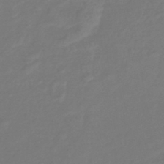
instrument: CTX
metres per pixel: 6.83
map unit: lHb
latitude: -42.5384
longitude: 81.0865
